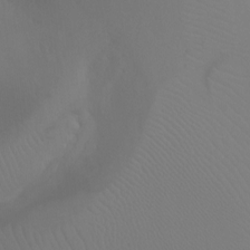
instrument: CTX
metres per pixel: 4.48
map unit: Ht
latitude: -7.3698
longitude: -29.6316
